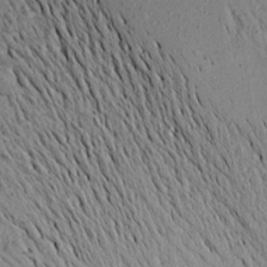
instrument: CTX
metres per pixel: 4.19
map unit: Aa
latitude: 17.5560
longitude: -147.2726
